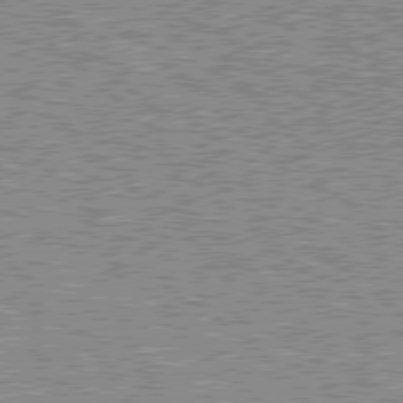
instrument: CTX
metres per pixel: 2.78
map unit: Hpe
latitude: 78.6113
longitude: -143.1025
